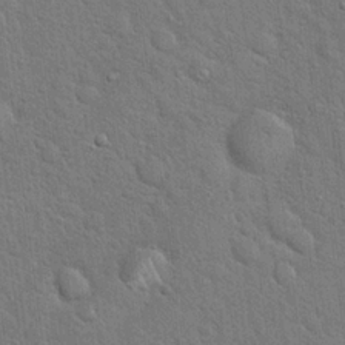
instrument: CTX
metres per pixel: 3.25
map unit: Hto
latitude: 19.2915
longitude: -52.2334
